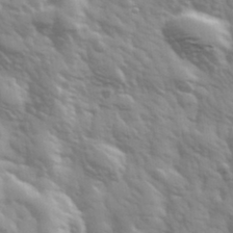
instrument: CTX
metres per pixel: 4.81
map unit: Hve
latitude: 32.3089
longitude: 150.1984
